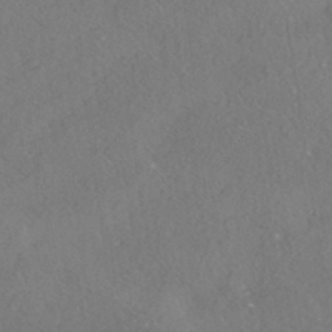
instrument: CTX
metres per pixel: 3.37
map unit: HNhu
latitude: -41.5399
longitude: 102.4629
